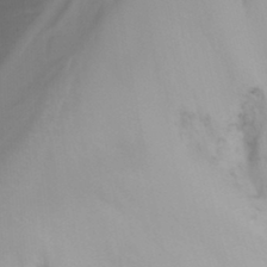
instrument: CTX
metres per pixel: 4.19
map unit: Nhu
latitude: -12.8408
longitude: -64.1200
